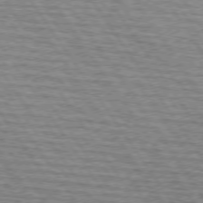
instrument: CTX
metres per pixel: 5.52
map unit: lApd
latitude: 74.5357
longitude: -74.7813
